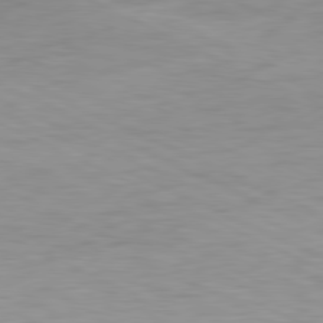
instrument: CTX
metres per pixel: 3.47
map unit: Ap
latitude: -81.3888
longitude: -62.3468
